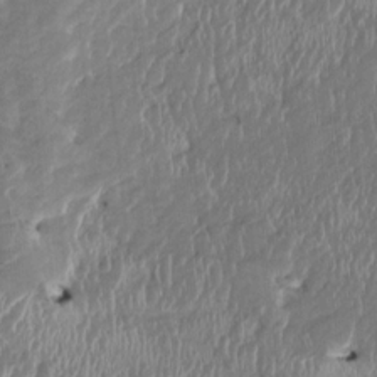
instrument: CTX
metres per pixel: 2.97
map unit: HNhu
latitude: 2.5357
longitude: -6.0822
